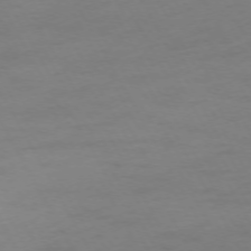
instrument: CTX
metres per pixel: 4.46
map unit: Ap
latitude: -74.7464
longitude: -69.7261
